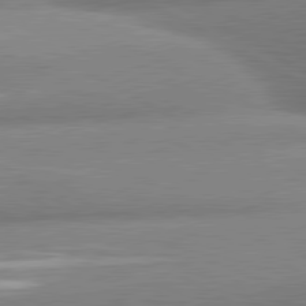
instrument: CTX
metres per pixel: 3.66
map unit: lApd
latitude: 80.8758
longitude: -163.4427
